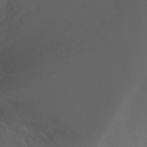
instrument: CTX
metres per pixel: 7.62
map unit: Ht
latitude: -0.5196
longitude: -17.8394
